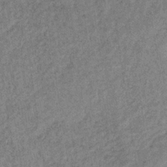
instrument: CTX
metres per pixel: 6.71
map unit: lHb
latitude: -35.3888
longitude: 68.4440
